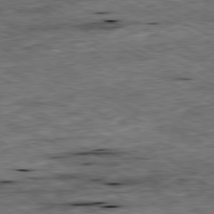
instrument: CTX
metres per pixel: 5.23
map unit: Ap
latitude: -80.9731
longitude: -88.2712
